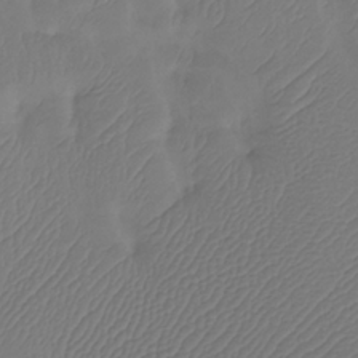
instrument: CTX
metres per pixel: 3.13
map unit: Htu
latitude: -14.3496
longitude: -46.9514
